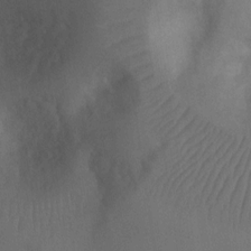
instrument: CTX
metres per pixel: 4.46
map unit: Ht
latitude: 2.6679
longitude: -27.3482
